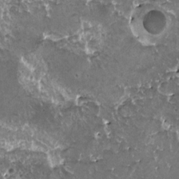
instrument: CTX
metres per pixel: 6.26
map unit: HNhu
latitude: 2.4223
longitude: 6.1983
